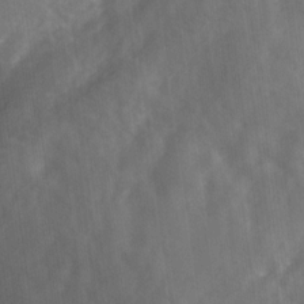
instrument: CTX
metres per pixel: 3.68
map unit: Ave
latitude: 18.3467
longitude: -131.6505
